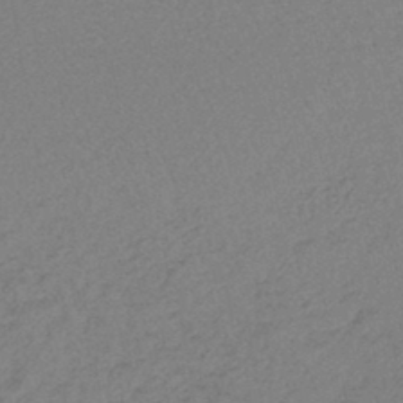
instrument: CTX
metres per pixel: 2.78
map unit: lHb
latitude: -43.8800
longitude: 73.9178
